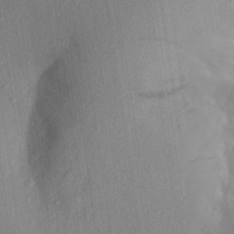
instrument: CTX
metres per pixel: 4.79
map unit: Aa
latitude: 28.2144
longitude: -146.0822
